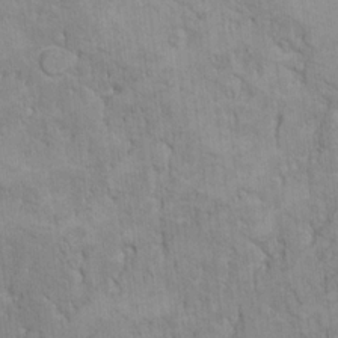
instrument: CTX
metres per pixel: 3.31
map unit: Nhu
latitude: 12.9514
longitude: -36.2334
